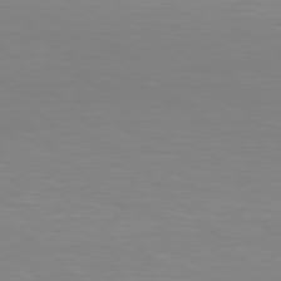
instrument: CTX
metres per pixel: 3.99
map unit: Hpe
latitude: 78.0255
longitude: -132.4601
